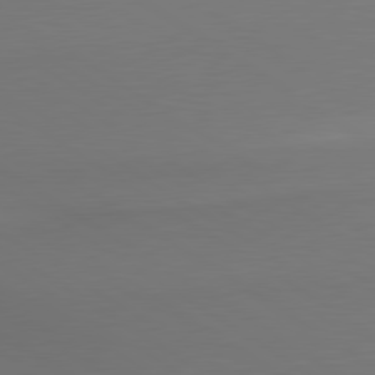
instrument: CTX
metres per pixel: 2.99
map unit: lApd
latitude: 80.0255
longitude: 175.4454
